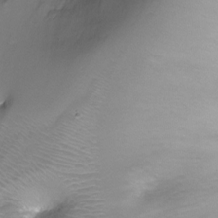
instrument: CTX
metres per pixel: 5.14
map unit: Ht
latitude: -6.3306
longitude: -19.8016
